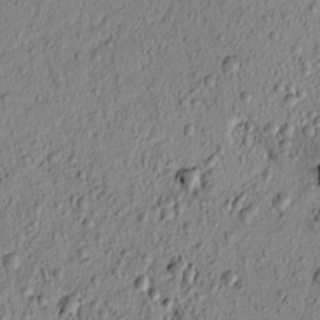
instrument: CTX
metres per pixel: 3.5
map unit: lAvf
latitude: 6.1767
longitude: 165.2376
